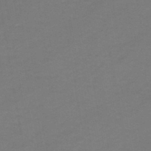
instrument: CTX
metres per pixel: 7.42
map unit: HNhu
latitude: -49.1998
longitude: 99.7666
